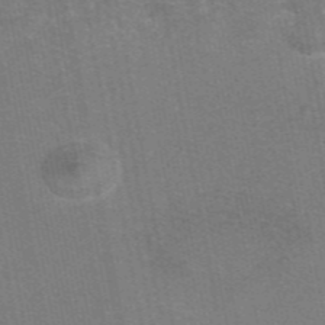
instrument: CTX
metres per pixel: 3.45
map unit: eAb
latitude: 47.3482
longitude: 105.6344
